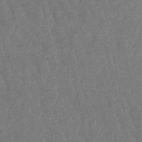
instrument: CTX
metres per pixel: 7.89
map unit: lHb
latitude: -50.3495
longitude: 80.3684
